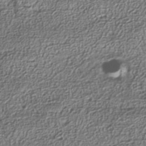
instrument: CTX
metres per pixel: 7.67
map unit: Nhe
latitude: -38.2929
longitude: -147.2726
